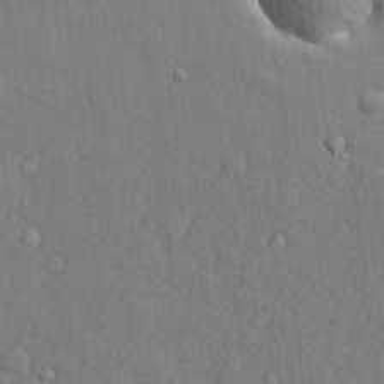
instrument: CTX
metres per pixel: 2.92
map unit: lHvf
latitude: 23.5560
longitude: 142.5195
